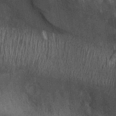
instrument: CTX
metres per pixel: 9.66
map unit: Ht
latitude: 2.6301
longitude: -19.3292
